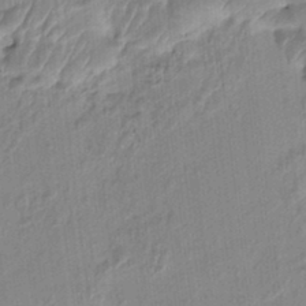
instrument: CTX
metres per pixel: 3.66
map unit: HNhu
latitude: 3.1025
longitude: -7.4615
